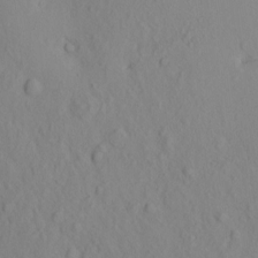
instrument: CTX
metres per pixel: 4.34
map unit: eHh
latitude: -1.7100
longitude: 18.8597
